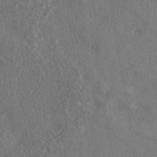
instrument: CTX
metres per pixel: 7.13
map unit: eHh
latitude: -41.3132
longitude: 120.9541
